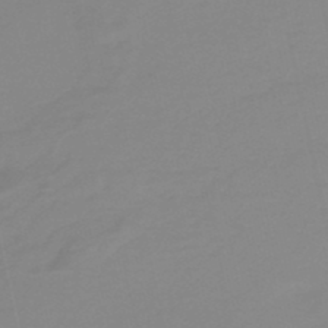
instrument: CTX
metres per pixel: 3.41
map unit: HNb
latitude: -36.4629
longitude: 55.2376
